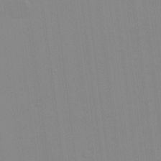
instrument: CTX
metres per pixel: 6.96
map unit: lAvf
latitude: 16.4979
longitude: -128.7435
